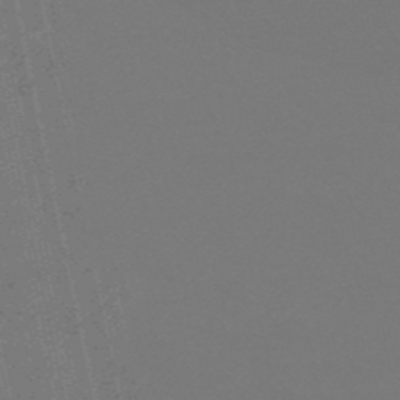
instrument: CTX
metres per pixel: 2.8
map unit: HNb
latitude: -51.9556
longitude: -43.8961
